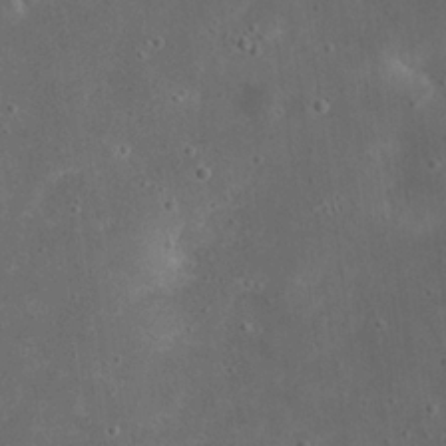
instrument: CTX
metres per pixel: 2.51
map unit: eHh
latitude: 23.4993
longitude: -67.2159
